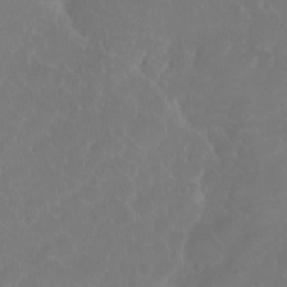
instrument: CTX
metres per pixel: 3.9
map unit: eHh
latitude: 1.0836
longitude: -55.5938
